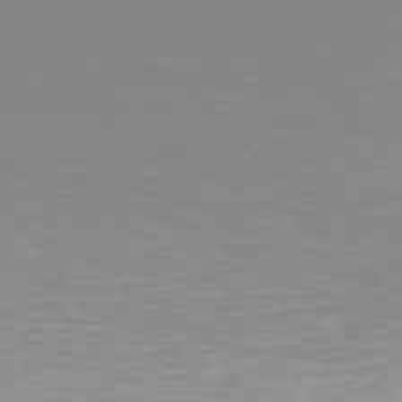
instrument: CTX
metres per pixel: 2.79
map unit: Hpe
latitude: 77.6882
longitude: -173.4993
